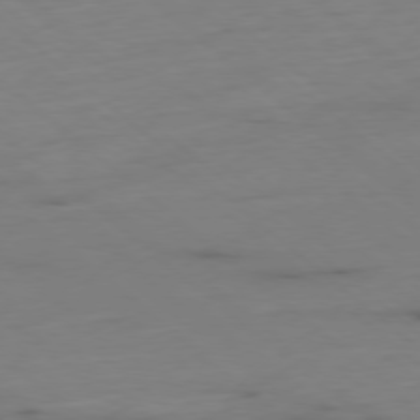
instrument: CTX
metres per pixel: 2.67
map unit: Ap
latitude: -78.6518
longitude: -60.8947
